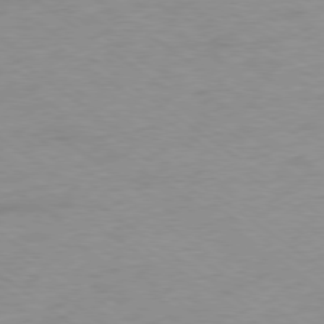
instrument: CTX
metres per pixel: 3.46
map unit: Ap
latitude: -78.9541
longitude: -96.6112
